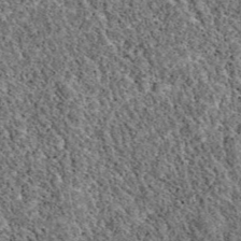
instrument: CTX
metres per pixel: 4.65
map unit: eAb
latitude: 38.1389
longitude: 110.5007
